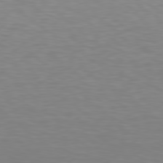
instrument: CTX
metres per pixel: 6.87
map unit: Hpe
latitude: 78.6680
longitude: -121.1781
